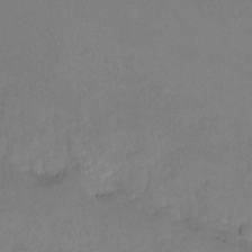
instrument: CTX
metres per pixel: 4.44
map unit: Nhu
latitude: -13.2943
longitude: -51.5749
